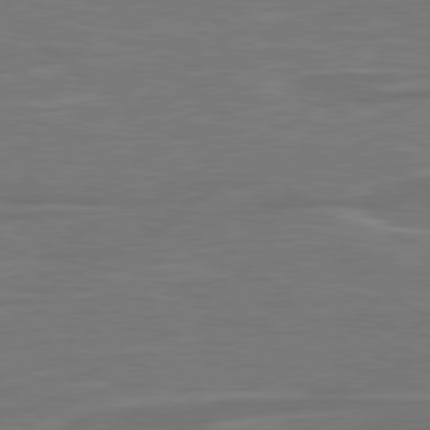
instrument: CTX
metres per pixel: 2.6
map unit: Hpe
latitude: 78.4601
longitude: -127.0270
